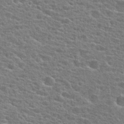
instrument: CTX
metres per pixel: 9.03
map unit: Hto
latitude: 24.5923
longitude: -47.7450
